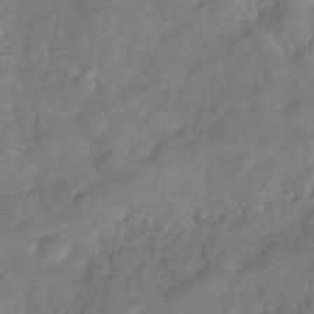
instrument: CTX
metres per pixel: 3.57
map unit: Hve
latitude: -31.6533
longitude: 96.0283
